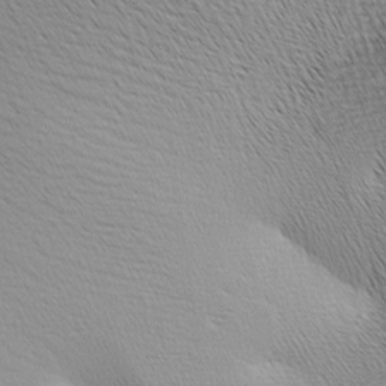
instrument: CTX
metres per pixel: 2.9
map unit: lAa
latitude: -8.3306
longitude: -124.9702
